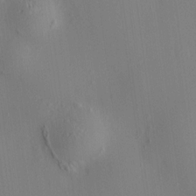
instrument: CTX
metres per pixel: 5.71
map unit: HNhu
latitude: 8.5924
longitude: 14.4251
